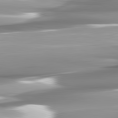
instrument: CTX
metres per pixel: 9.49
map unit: lApd
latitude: 82.3278
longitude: -142.2334
